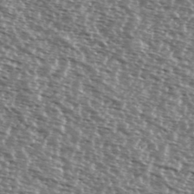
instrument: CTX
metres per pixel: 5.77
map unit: Ave
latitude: 38.0822
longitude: -112.1200
